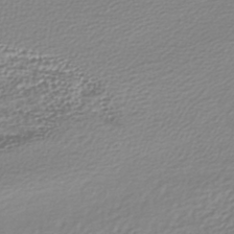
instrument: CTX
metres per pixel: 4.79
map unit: lHb
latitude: -40.3306
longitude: 71.6911
